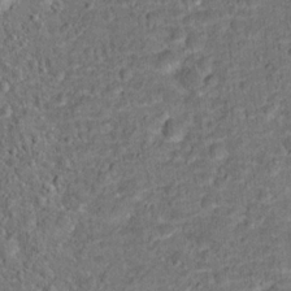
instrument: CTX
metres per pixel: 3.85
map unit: Hto
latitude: 15.7450
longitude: -38.9136
